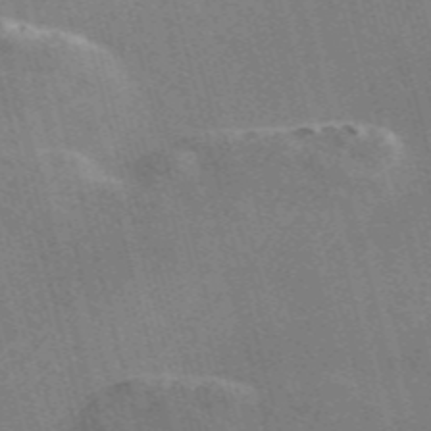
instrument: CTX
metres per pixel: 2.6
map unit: Nve
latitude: -58.0849
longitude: 62.6329
